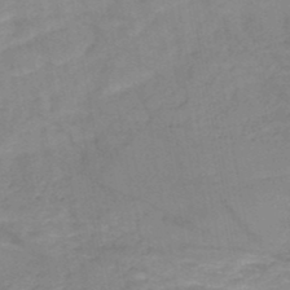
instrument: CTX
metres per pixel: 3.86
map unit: HNb
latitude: -50.3117
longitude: -39.6127
